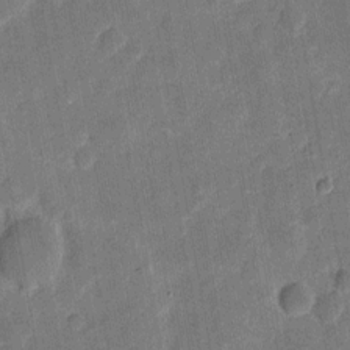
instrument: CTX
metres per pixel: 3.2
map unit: eHh
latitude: 7.4426
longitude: -66.1766
